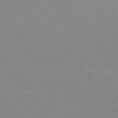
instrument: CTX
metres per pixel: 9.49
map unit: Ap
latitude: -76.0850
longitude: -86.5923
